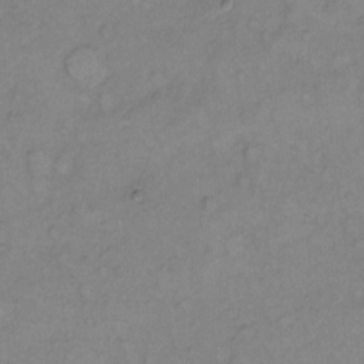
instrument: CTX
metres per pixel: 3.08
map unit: Hto
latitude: 6.1956
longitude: -61.4993
